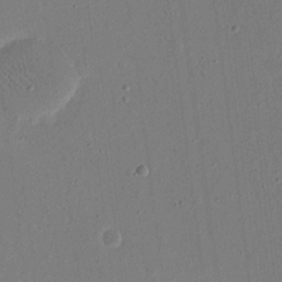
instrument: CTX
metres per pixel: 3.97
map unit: eHh
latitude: 16.3845
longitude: -70.2711
